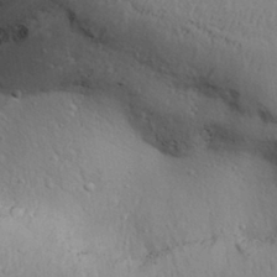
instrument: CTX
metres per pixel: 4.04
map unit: Aa
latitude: 31.2726
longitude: -145.0269
